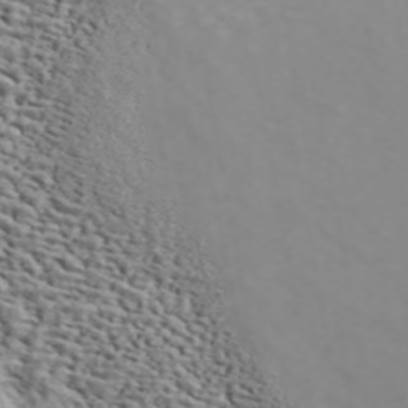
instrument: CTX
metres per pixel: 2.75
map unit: ANa
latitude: 45.1970
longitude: 39.6722
